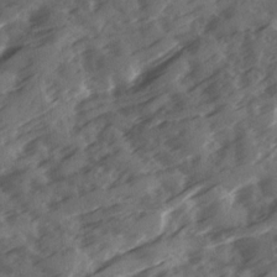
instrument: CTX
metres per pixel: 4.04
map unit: Ave
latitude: 19.0647
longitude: -131.3104
